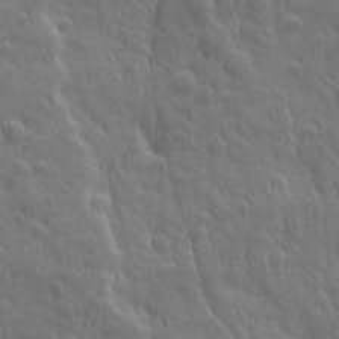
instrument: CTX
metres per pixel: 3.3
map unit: Ave
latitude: 12.5357
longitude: -104.5357
